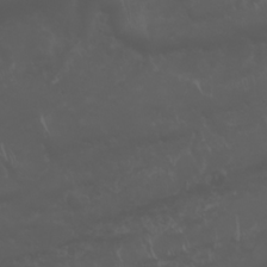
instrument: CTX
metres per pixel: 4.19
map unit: Nhu
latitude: 22.7057
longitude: -64.5924
